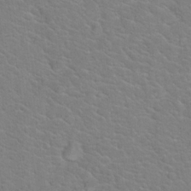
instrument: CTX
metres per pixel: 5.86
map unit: Hto
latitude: 19.6316
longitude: -44.2144
